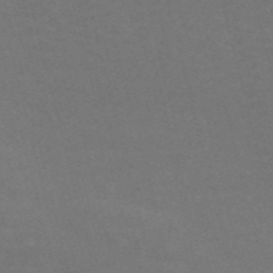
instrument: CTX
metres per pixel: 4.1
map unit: Nve
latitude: -58.1416
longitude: 56.7841
